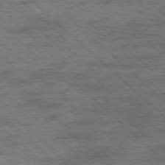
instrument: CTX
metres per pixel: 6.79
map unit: Ap
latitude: -78.1416
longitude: -49.7261
